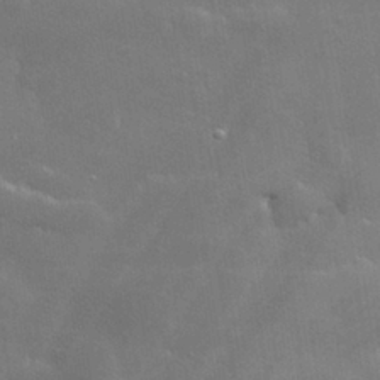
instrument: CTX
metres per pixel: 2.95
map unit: lHvf
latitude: 31.1781
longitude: -93.5182
